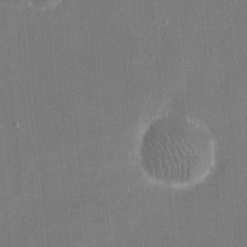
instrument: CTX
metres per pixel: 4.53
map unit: eHh
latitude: 20.3468
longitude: -67.8583
